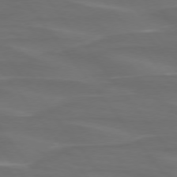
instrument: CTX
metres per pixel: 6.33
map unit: lApd
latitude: 75.1403
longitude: -79.8961
